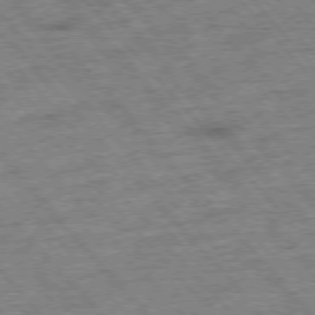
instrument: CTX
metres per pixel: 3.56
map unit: Hpe
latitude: -76.5952
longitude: -16.7813
